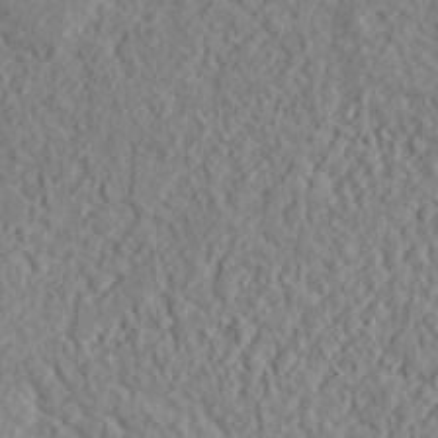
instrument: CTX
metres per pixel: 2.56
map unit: lHvf
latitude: 38.4034
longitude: -90.1011
